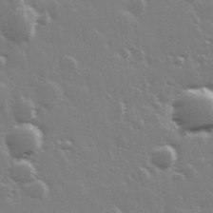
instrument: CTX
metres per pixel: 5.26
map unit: Hve
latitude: 28.3845
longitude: 148.2551
